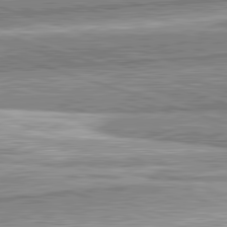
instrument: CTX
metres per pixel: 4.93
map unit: lApd
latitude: 82.4601
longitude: 167.3510
